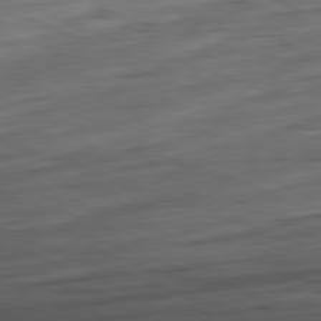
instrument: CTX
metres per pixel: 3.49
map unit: Ap
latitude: -81.7856
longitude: -78.3845
